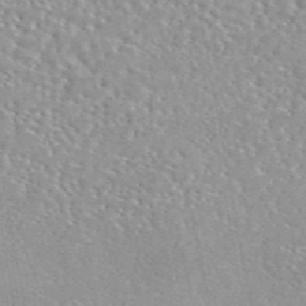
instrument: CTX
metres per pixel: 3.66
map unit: eAb
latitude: 44.7624
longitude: 114.1039
